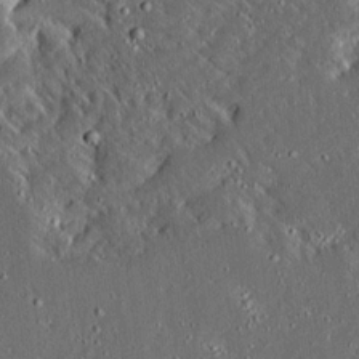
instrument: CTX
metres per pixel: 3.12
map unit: Ave
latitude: 15.0648
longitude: -139.1214
